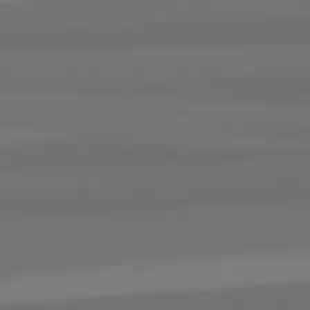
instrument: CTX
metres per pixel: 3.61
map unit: lApd
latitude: 82.8380
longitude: 166.3117
